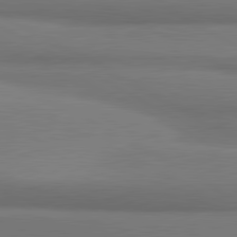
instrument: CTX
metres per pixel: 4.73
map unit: lApd
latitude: 81.1781
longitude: 174.7085
